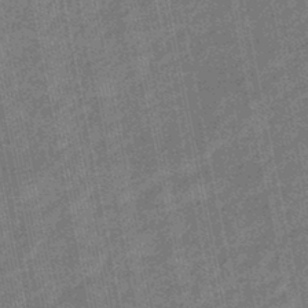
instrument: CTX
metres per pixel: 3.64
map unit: eHb
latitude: -43.9556
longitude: 87.3699
